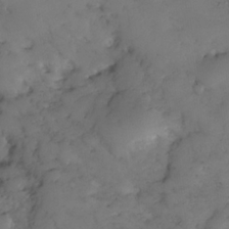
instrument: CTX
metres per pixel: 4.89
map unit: Nhe
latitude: -34.9164
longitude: -144.2522
